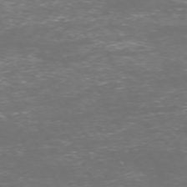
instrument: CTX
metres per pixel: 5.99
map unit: Hpe
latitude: -71.5210
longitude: 7.9367
